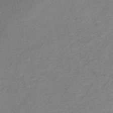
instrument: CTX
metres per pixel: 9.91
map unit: eHh
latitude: -42.6140
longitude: -33.7072
